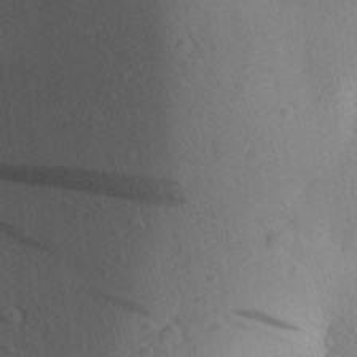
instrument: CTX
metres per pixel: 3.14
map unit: Aa
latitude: 25.3859
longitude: -149.8961
